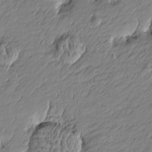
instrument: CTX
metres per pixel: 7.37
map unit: Htu
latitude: -5.7099
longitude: 176.9353
